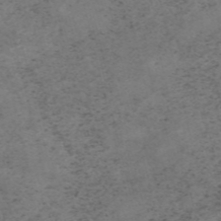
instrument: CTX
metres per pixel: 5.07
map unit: HNb
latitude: -55.3888
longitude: -47.3293
